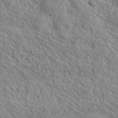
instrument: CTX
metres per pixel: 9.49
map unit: lHvf
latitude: 37.5560
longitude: -87.6883
